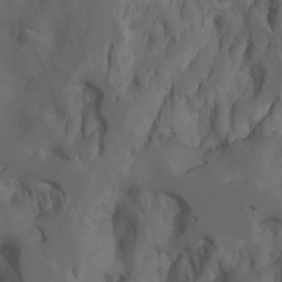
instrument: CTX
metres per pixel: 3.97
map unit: Htu
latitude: -7.4076
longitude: -64.8002
